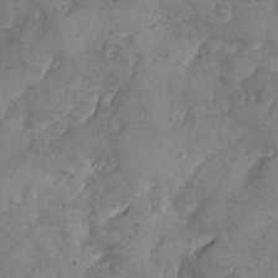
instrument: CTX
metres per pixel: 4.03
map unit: Ave
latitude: -8.3495
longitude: -118.6112
